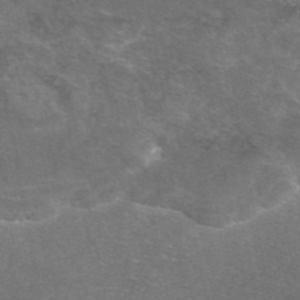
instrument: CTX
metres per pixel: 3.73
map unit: eAb
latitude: 46.6302
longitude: 106.3307
